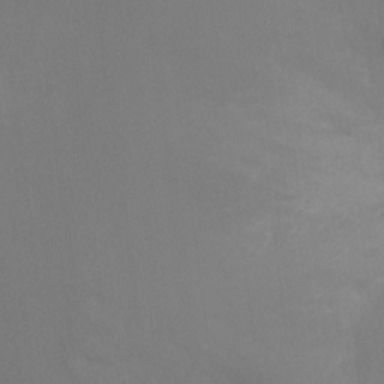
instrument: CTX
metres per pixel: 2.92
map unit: Ht
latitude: -4.9730
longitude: -25.3292
